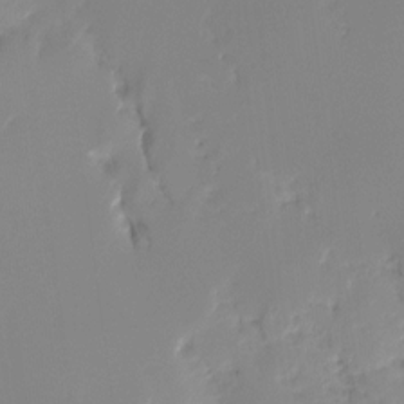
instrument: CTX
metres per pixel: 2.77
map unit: Ht
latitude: -15.5588
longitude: -52.4223
